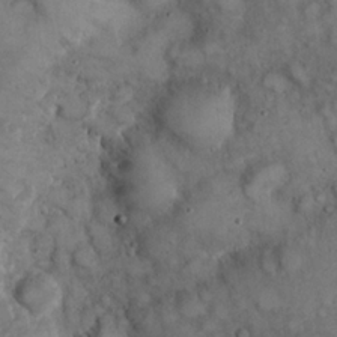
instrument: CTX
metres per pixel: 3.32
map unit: eHh
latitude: 22.6301
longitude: -60.1011
